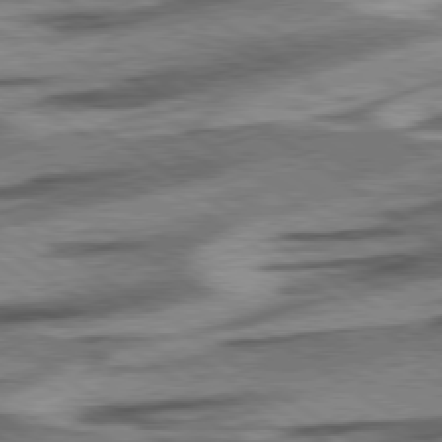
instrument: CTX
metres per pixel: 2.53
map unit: lApd
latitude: 78.4601
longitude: -53.9150
